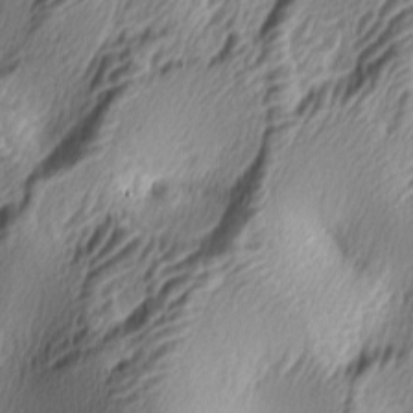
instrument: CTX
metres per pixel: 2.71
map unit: lAa
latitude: -5.2754
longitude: -123.0836
